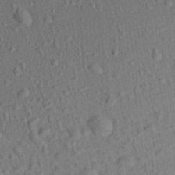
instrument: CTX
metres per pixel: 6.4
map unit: Aa
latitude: 22.1011
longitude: -139.1214
